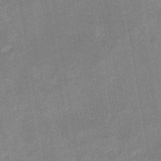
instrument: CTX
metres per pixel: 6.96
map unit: eHb
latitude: -36.5195
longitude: 73.9745
